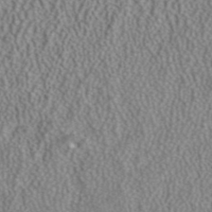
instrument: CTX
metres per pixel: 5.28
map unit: ANa
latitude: 39.6505
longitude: 24.4629
